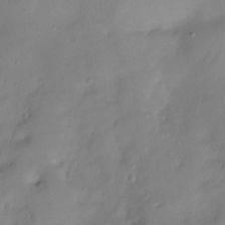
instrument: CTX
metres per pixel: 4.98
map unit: Ht
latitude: -5.7666
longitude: -20.7247
